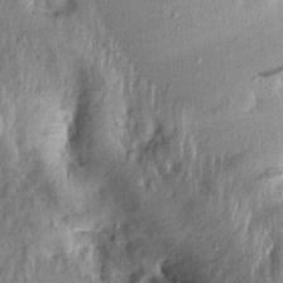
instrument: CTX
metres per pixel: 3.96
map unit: Aa
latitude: 13.6316
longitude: -144.6112
